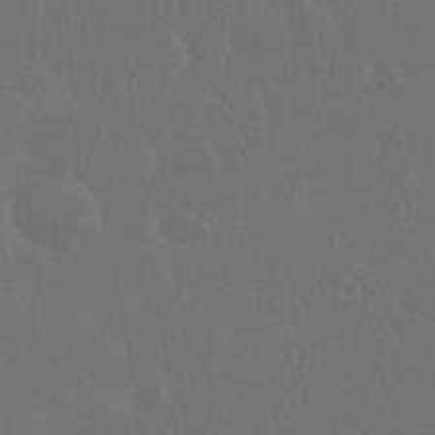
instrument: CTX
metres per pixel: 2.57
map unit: eHh
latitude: 33.8772
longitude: -58.4412
